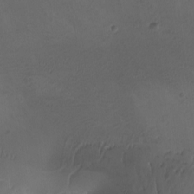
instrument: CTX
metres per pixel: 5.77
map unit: Ave
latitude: -7.8800
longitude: -122.0255
